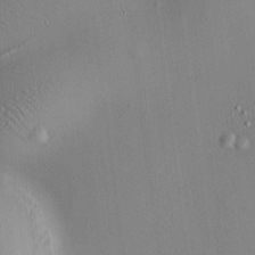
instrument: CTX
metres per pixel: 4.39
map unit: HNhu
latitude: 12.3278
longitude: 11.4266
